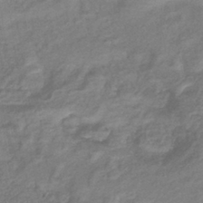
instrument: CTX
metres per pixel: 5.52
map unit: eHb
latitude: -38.9731
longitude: 78.9163
